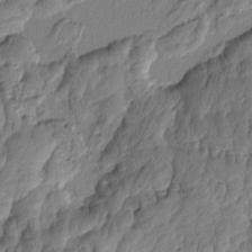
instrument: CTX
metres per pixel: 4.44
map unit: Htu
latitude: 0.8569
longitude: -175.6505
